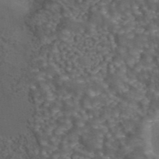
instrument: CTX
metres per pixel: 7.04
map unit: eAb
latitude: 43.8206
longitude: 105.7099
